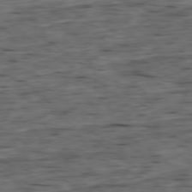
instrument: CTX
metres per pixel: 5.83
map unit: Ap
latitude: -79.3320
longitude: -90.3845
